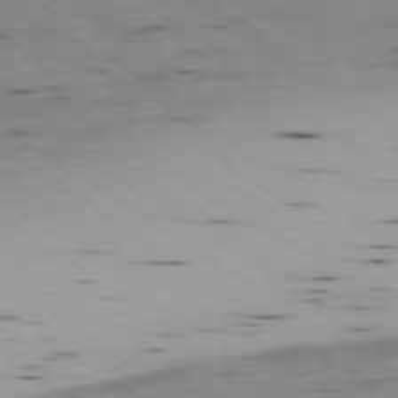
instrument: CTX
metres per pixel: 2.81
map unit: Ap
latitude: -77.9556
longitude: -71.1592
